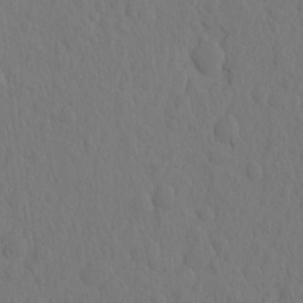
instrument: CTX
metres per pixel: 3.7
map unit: eHh
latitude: -1.5211
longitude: 14.9920
